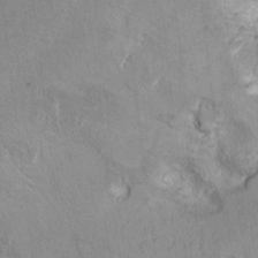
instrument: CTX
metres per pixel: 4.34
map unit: Hto
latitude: 9.0081
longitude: -31.8206
